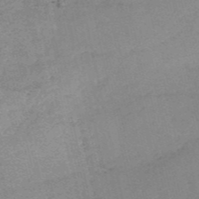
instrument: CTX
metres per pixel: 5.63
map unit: HNb
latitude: -54.3495
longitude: -42.3467
